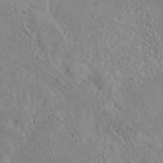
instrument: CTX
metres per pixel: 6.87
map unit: ANa
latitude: 44.3467
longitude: 21.0297
